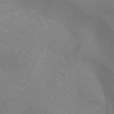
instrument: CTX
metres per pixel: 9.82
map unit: Htu
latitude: -0.8408
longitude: -75.1592
